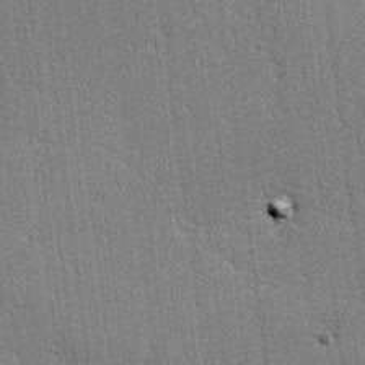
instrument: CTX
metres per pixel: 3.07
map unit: lAvf
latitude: -4.7652
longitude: -109.5560
